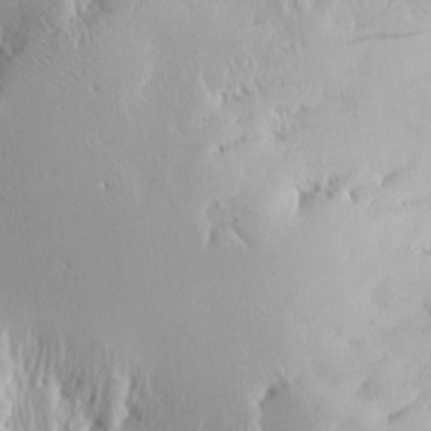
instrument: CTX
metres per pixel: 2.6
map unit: Htu
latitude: -0.3685
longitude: -177.2537
